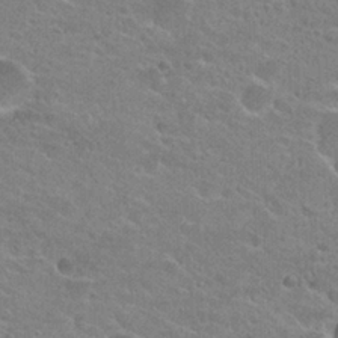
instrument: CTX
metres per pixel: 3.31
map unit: Hto
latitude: 24.4978
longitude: -44.0255
